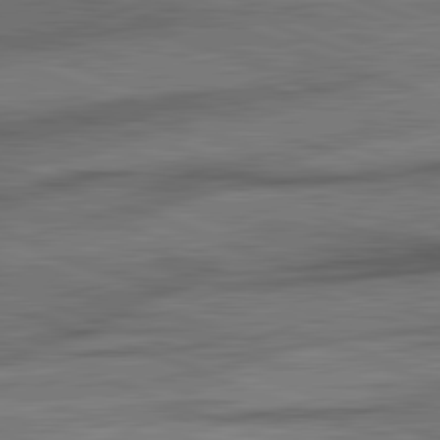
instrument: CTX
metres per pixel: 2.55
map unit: lApd
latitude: 82.2522
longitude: -162.4034
